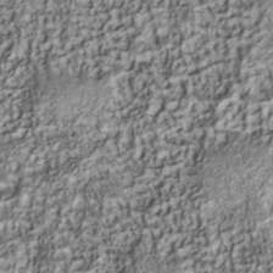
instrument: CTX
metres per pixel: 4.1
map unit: Nhu
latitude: -40.9542
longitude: -84.1578
